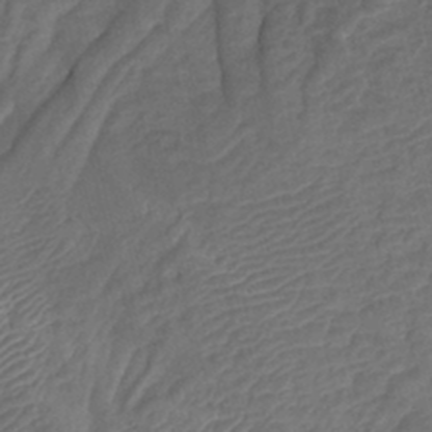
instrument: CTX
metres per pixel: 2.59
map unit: Htu
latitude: -8.0283
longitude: -65.1970
